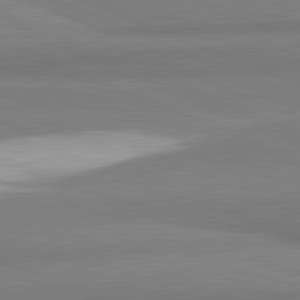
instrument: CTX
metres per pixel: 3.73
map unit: lApd
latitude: 82.2144
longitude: 174.4628
